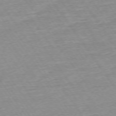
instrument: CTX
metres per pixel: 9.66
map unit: Ap
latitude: -74.6330
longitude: -84.0822
